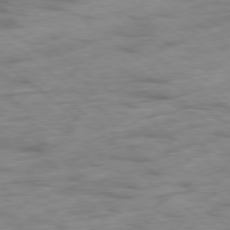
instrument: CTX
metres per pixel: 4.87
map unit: Hpe
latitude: -79.1242
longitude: -22.8947
